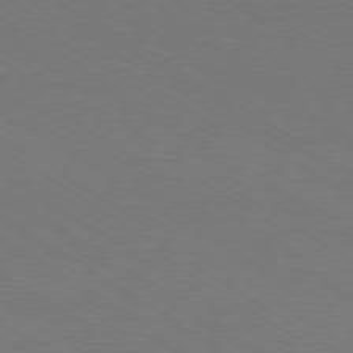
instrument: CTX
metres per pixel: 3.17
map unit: Ap
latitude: -79.7099
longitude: -65.4048
